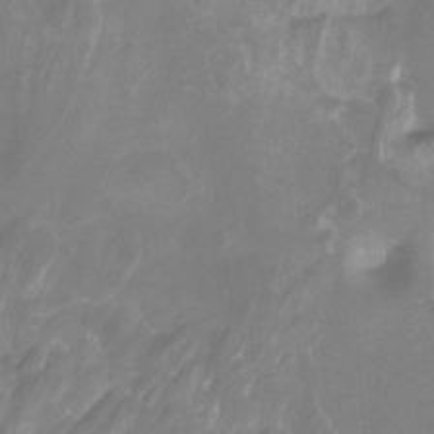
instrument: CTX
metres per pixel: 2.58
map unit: Htu
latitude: -12.9164
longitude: -71.9528
